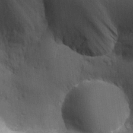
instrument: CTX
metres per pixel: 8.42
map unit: Aa
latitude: 25.4804
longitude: -127.6694
